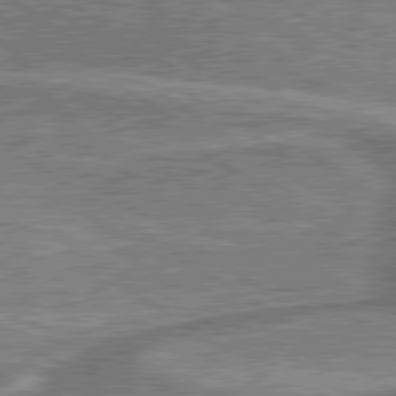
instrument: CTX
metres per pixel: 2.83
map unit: lApd
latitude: 79.7828
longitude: 174.9541
